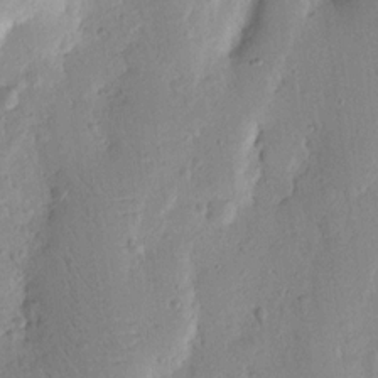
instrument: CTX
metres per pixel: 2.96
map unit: Nhu
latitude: 15.7261
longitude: -78.7058
